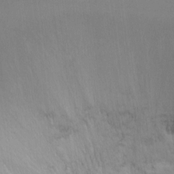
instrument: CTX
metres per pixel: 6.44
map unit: Ht
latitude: -6.8408
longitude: -36.7246
